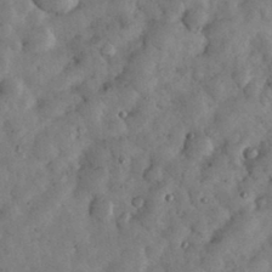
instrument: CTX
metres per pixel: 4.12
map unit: eHh
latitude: 32.9514
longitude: -69.3671
